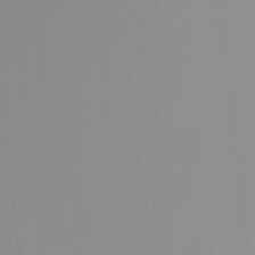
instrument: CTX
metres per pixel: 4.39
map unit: Nhu
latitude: -5.5399
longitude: -93.5938
